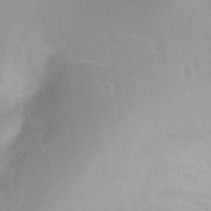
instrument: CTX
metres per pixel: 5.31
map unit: Ht
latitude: -9.8989
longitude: -28.5357
